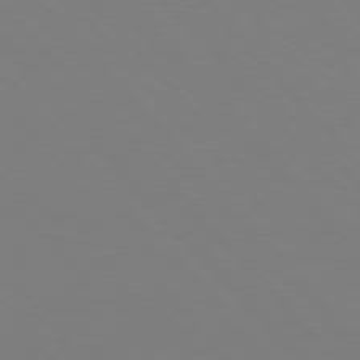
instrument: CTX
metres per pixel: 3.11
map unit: Hpe
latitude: 77.3481
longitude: -173.8205
